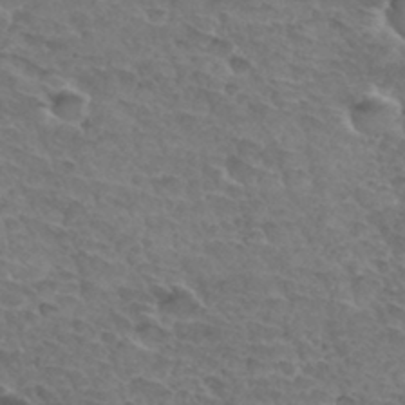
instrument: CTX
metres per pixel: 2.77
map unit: Hto
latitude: 33.3104
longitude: -46.0444
